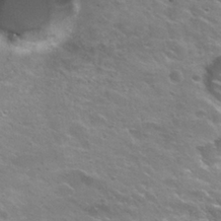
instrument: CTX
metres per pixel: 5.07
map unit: Nhu
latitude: 26.2523
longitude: -50.0822
